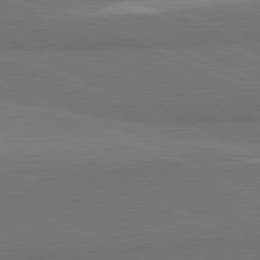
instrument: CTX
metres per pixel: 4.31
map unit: lApd
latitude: 81.7072
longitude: 156.5196
